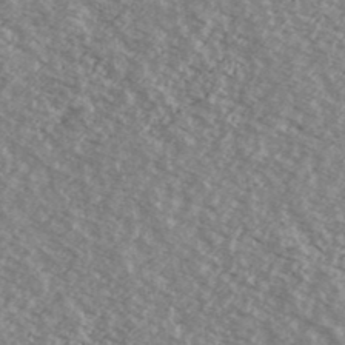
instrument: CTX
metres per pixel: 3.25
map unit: Ave
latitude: 39.1592
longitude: -110.1389
